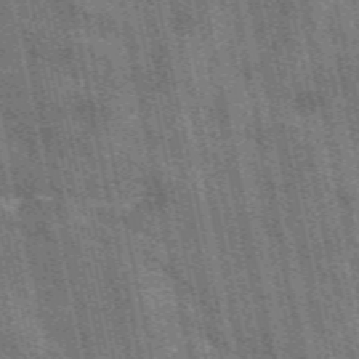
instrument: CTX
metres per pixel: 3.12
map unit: eAb
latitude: 51.1214
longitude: 114.5196
